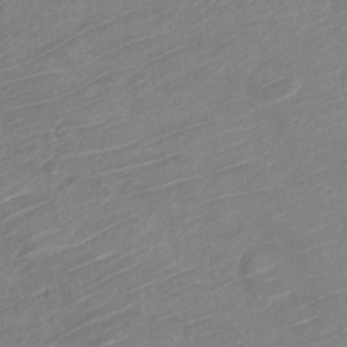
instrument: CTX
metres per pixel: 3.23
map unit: Nve
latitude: -18.9542
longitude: 107.3888
